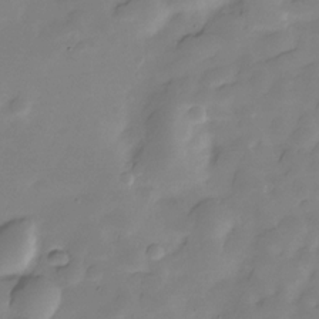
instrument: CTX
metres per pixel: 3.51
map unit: Hve
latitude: -28.7841
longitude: 91.9556
